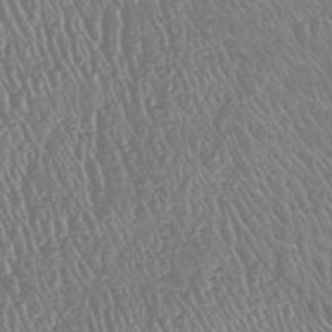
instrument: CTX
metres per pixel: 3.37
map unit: HNhu
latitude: -47.4643
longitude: 29.3888
